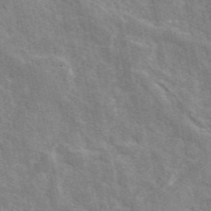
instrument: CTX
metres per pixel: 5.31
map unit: eAb
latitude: 48.8758
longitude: 115.4265
